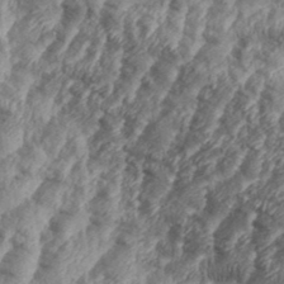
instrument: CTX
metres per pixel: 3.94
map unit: eHh
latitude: 35.9717
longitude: -137.3671
